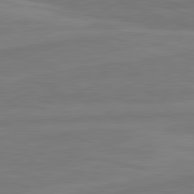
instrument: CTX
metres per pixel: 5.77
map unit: lApd
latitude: 81.9339
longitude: -175.9906
